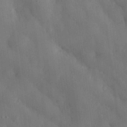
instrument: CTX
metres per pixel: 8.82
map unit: eHh
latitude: 30.8191
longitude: -76.9702
